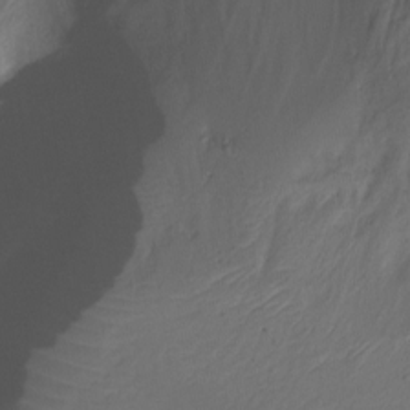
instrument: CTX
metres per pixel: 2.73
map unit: Nhu
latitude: -15.4644
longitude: -56.9324
